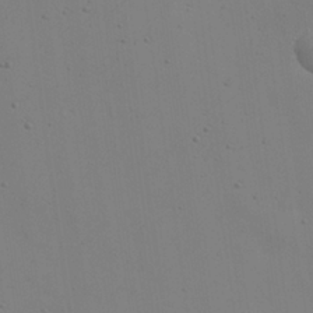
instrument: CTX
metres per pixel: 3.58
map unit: Nhu
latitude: 25.4993
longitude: -71.1214
